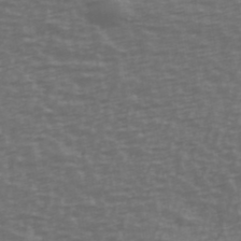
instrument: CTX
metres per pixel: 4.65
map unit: Ave
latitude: 39.9906
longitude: -113.4804
